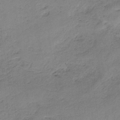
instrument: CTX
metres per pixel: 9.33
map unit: HNb
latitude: -34.0850
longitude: 58.5951
